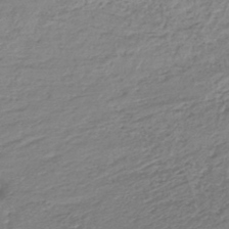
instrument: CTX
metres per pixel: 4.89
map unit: lHb
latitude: -43.5588
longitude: 70.2362
